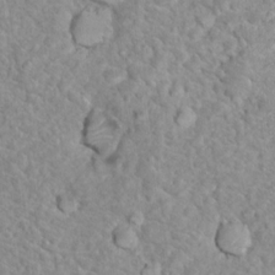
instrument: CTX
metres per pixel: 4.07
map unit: Nhu
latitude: 16.7624
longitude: -31.4994
